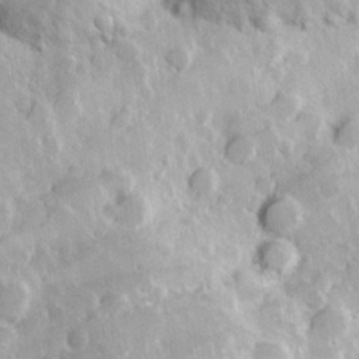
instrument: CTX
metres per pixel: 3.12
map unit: Hve
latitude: 24.5356
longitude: 146.5196
